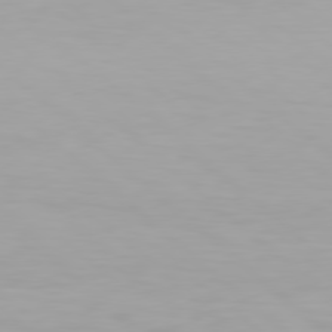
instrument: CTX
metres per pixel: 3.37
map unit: Hpe
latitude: 77.7638
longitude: -133.3860
